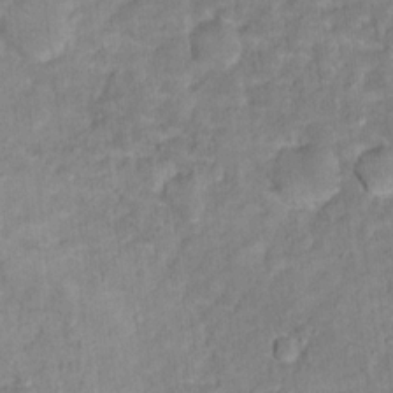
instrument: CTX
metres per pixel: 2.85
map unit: Hto
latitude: 12.7624
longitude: -37.4805
